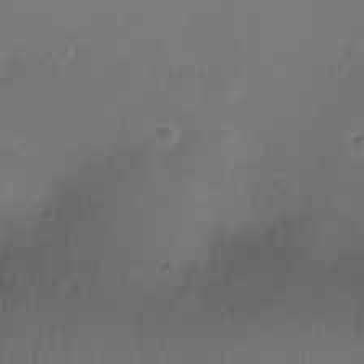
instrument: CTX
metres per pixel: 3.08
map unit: Nhu
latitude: -13.7856
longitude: -40.3845
